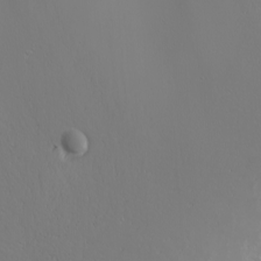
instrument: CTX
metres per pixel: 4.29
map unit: Nhu
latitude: -5.9745
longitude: -89.6127
